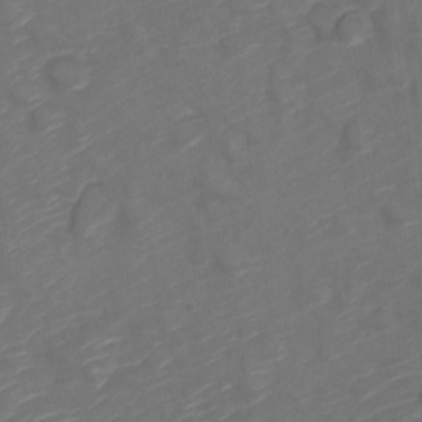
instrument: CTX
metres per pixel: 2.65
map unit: Nve
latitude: -20.1794
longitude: 107.7289
